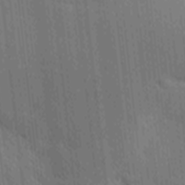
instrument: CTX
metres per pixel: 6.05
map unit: Ave
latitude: -9.2187
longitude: -123.1970
